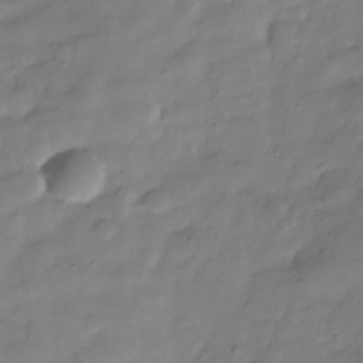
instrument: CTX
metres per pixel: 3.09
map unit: Hve
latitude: -31.9367
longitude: 91.5966
